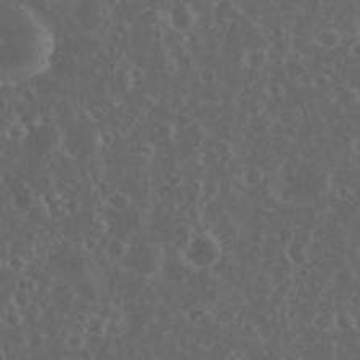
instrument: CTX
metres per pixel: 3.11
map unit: eHh
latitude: 34.6490
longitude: -59.3293
